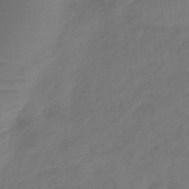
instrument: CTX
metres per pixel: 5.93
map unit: lHb
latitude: -42.3684
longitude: 81.2187
